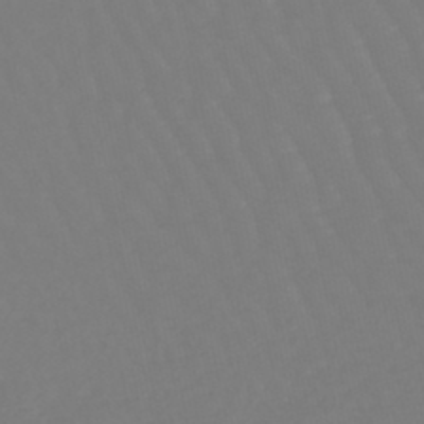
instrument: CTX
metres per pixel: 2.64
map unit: eHb
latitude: -45.8422
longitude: 81.0109
